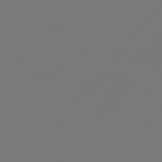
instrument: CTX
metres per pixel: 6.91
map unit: Hpe
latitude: 76.1200
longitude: -140.4034
